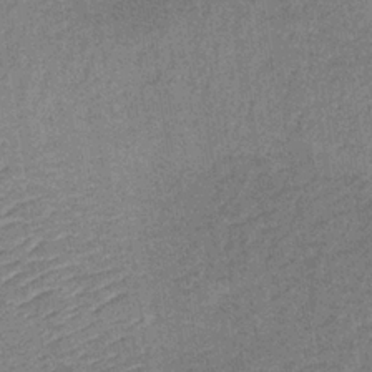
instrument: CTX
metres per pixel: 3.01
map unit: lHb
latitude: -35.5777
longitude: 68.5006
